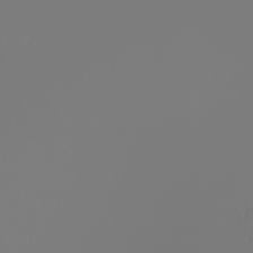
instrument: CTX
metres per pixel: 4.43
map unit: Nhu
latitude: -6.6140
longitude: -95.4427
